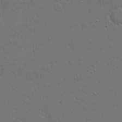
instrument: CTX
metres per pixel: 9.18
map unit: eHh
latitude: 19.6127
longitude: -63.1781
